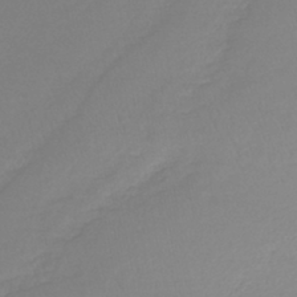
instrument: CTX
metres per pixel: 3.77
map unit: lHb
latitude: -42.0472
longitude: 71.5588
